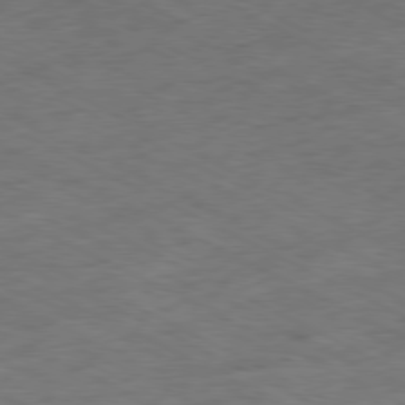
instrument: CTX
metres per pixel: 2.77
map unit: Ap
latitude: -79.3887
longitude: -68.1578
